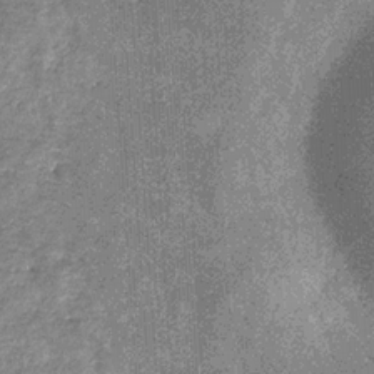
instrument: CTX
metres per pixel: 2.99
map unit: eHb
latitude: -31.4265
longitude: 69.3509
